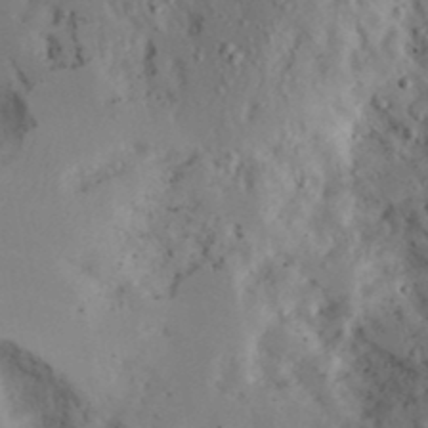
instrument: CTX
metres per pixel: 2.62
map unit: Aa
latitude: 23.6883
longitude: -131.3671
